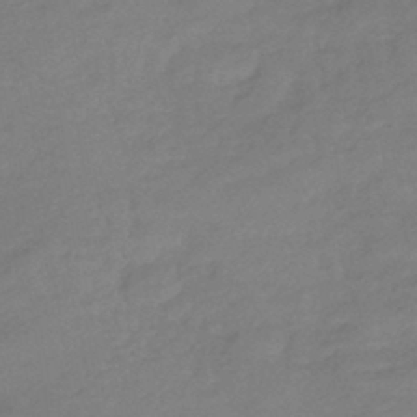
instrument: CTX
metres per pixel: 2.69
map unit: eHb
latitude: -41.6911
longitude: 84.4251
